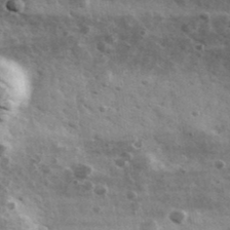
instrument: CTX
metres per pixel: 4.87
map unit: Ave
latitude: 38.7435
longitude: -107.8961
